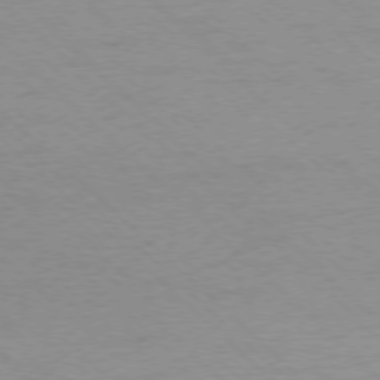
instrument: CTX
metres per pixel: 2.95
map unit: Ap
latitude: -77.3132
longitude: -84.7246
